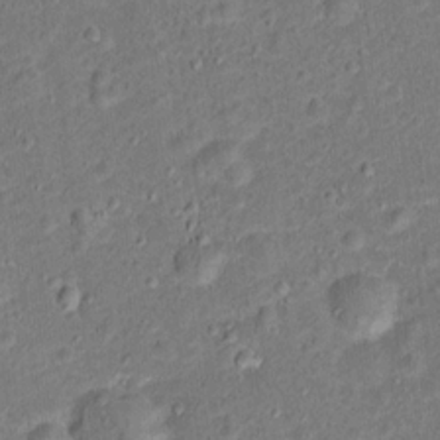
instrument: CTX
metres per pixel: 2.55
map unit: Hto
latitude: 15.3293
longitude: -42.0444
